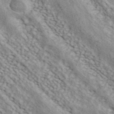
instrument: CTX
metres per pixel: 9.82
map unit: ANa
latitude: 41.8583
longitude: 50.8974
